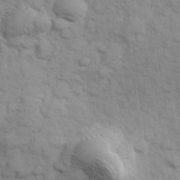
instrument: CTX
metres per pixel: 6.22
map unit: Hve
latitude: 32.4979
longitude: 151.2754
